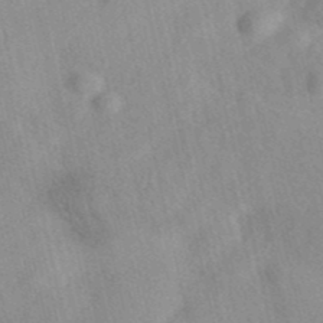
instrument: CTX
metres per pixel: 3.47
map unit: eAb
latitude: 40.1577
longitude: 109.0864
